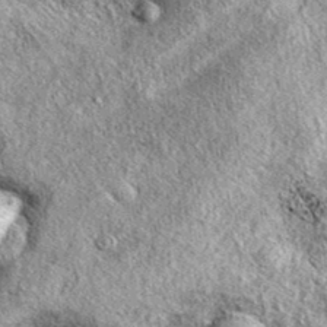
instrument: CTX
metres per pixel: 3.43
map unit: eAb
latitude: 37.6694
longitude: 109.5210
